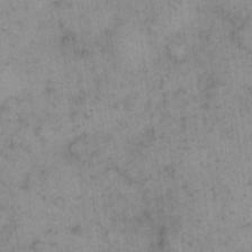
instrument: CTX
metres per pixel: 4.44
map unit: eHh
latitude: 15.3482
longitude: -67.1214
